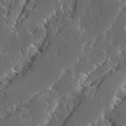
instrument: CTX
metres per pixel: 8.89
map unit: Ave
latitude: 14.1200
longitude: -136.4412
